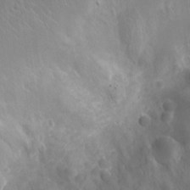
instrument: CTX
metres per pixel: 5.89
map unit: Ht
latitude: -12.5952
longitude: -24.8569
